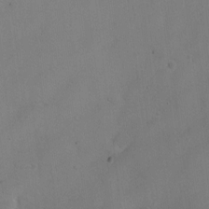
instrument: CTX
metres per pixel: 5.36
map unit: Ht
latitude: 0.8002
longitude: -37.6505
